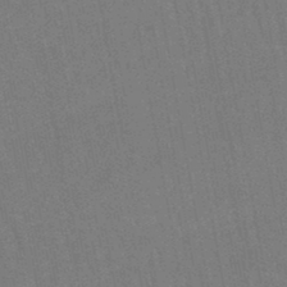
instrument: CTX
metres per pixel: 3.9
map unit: lHb
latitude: -46.5762
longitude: 78.4629
